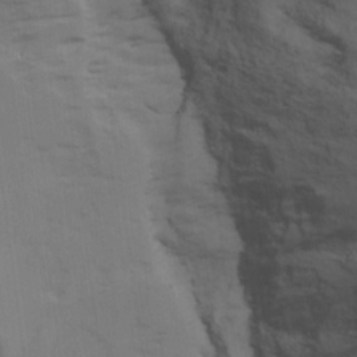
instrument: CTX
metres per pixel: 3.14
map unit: Ave
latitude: 17.4237
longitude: -129.1214
